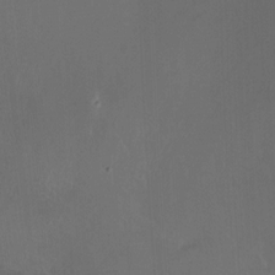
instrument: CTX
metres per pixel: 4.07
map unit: Nhu
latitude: -12.4062
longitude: -41.4993
